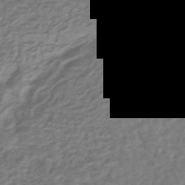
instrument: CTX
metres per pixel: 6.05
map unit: HNhu
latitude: -43.0108
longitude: 101.6721
